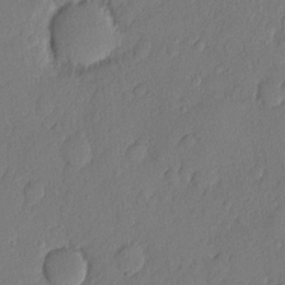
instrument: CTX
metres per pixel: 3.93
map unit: eHh
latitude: 5.7827
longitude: -74.8380
